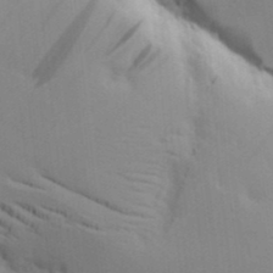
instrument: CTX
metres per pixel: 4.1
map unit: lAvf
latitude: 16.3656
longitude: -125.7260
